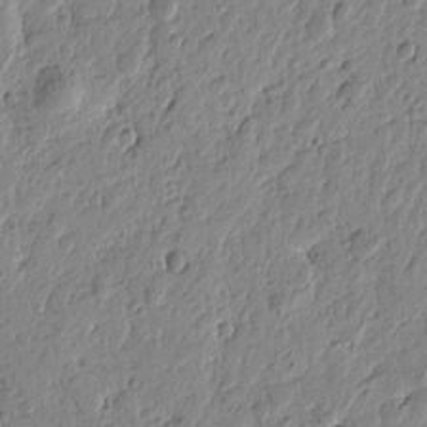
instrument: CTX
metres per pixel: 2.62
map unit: Htu
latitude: -1.0487
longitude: -177.5371
